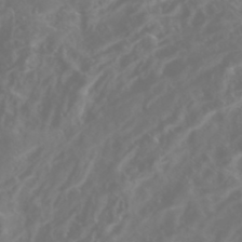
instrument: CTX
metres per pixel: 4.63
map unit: Nhe
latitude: -46.8786
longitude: 152.9541
